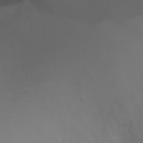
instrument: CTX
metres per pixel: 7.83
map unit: Ht
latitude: 1.1214
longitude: -21.1592
